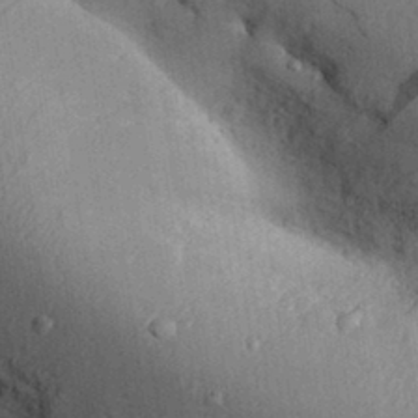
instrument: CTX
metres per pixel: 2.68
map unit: Aa
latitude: 31.6505
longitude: -144.2333
